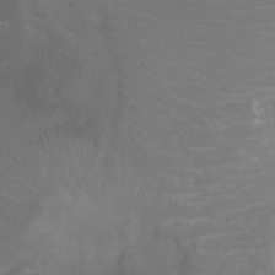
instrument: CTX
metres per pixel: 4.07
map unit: Ht
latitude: -0.7841
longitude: -18.1011
